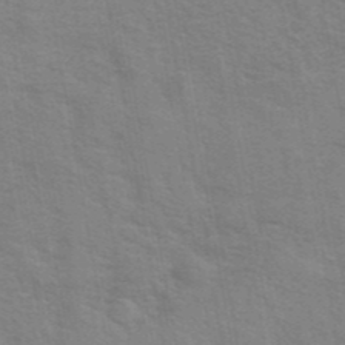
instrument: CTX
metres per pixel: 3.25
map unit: eAb
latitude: 42.6491
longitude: 107.8045
